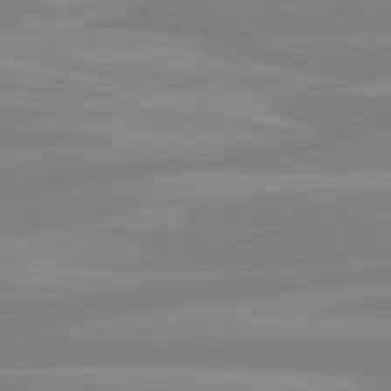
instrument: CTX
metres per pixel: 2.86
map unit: lApd
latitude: 80.6490
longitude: -168.0255
